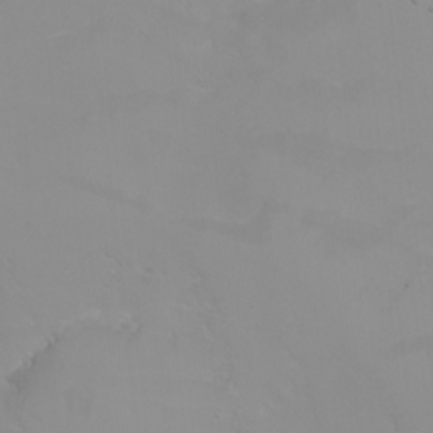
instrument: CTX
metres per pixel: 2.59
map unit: Nhu
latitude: -4.9919
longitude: -93.0080
